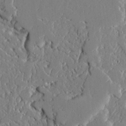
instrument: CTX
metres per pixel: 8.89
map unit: Ave
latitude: 23.0080
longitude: -129.1214
